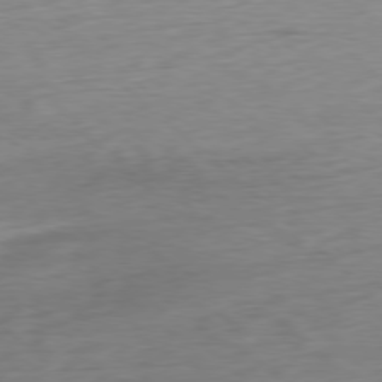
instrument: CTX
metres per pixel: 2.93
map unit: Ap
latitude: -78.6707
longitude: -71.5371
